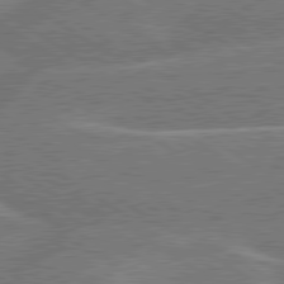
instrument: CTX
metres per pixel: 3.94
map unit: lApd
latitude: 79.8773
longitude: -145.9717
